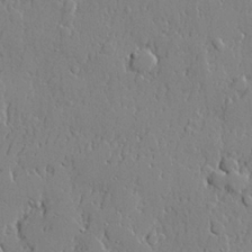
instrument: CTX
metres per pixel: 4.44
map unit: lHvf
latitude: 21.0270
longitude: 143.4643
